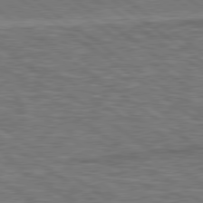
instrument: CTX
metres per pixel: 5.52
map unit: lApd
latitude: 79.2915
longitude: 173.5588
